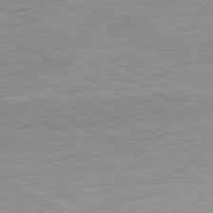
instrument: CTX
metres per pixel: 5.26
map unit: Ap
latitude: -80.3307
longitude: -82.2333
